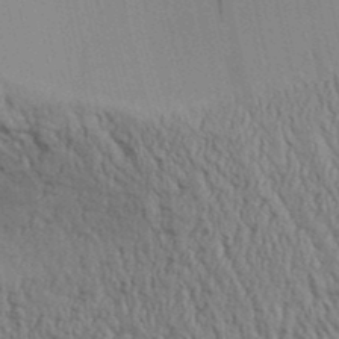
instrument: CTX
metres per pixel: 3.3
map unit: Aa
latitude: 31.3482
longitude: -135.4237
